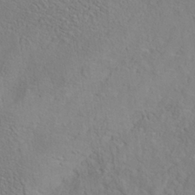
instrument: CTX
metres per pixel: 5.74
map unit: Nhe
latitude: -38.5574
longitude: 139.1242
